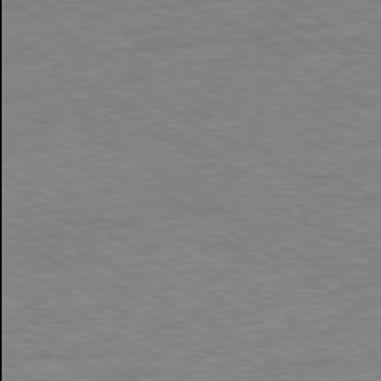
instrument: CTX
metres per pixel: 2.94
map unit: Ap
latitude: -80.1795
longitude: -81.9906
